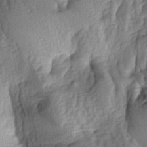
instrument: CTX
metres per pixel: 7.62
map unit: lAa
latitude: -6.3117
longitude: -126.7813
